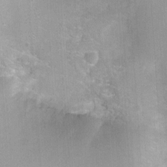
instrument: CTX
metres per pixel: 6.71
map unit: Nhu
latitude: 1.4804
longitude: -16.8758
